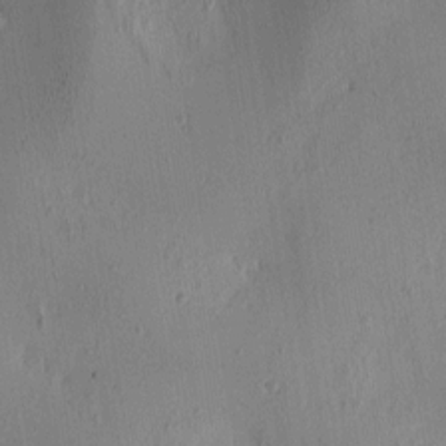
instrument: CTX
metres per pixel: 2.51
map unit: lAa
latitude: 5.8205
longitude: -113.2726
